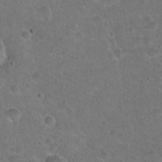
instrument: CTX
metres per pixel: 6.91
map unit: Hto
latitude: 21.6127
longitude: -48.4223
